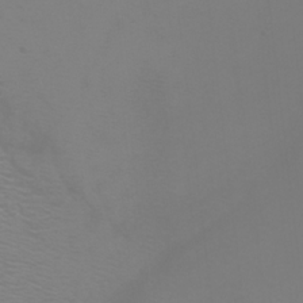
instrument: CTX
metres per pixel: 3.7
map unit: Htu
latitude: -6.5385
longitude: -71.6316
